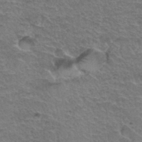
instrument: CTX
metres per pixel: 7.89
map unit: Hto
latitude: 35.2159
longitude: -45.5938
